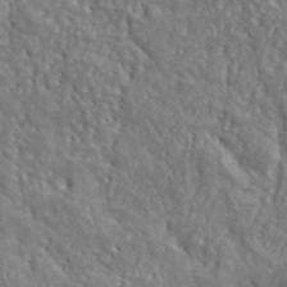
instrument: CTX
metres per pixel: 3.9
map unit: lHvf
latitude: 39.9528
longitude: -87.1970
